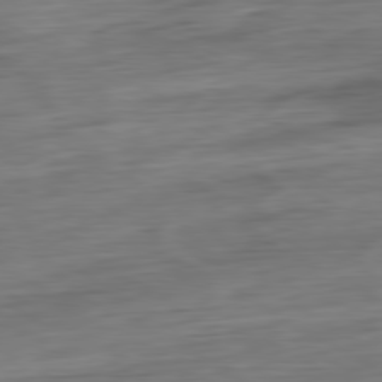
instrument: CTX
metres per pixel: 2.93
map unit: Ap
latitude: -80.6708
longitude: -68.1200
